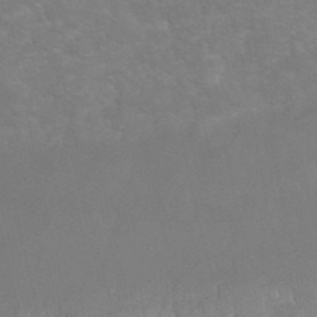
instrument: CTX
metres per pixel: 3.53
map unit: Nhu
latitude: 25.2725
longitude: -61.2537
